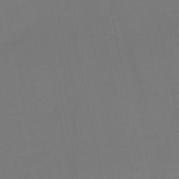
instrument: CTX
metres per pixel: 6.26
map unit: HNb
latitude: -51.5021
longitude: -46.6302
